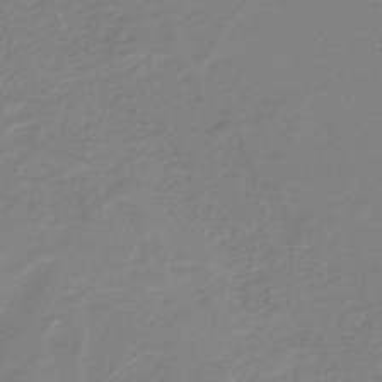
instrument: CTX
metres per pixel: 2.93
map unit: lHb
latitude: -42.1983
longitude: 52.0661
